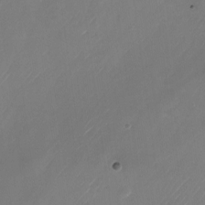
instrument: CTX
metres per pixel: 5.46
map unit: Nhu
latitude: -23.9178
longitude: -71.1781
